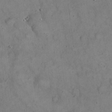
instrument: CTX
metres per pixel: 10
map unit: eHh
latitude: 20.4223
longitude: -59.8017
